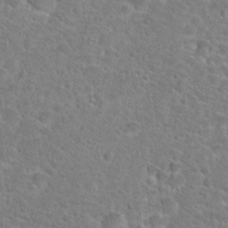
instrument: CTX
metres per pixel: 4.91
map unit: Hto
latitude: 24.7246
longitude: -48.9514
